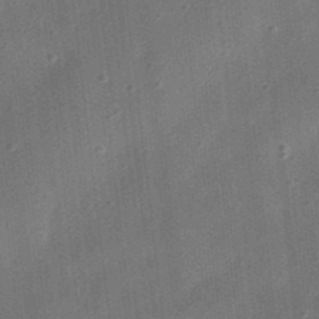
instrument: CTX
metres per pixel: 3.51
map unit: eHh
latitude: 24.5545
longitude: -70.6112
